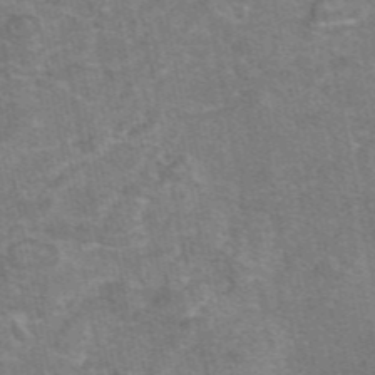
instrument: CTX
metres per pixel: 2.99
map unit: eAb
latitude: 47.1404
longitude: 103.6533
